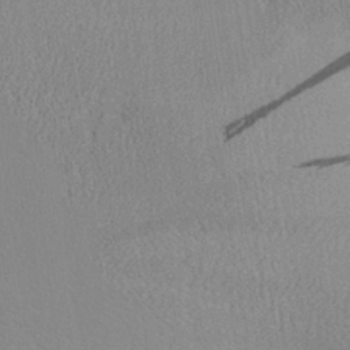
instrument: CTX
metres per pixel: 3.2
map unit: Aa
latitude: 28.8191
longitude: -136.4790
